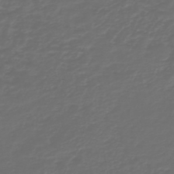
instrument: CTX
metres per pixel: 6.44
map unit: HNb
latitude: -47.7666
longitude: 55.0676
